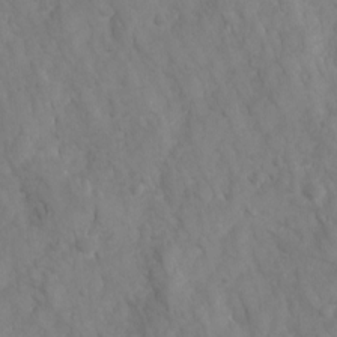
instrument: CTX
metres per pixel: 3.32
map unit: Ave
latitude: 17.1781
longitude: -132.5168
